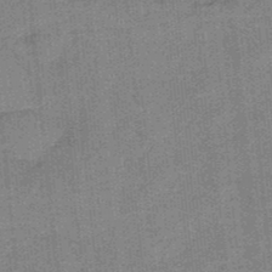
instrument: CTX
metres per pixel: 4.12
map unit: HNb
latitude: -35.0675
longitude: 57.5588
